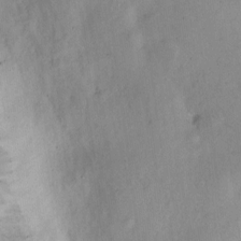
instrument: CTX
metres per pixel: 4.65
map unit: Hto
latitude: 6.8758
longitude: -62.4034
